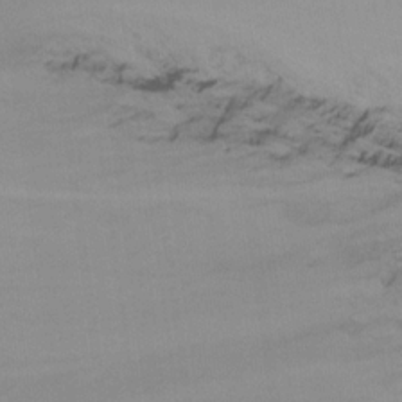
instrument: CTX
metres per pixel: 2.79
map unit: Nhu
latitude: -15.6155
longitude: -53.1970
